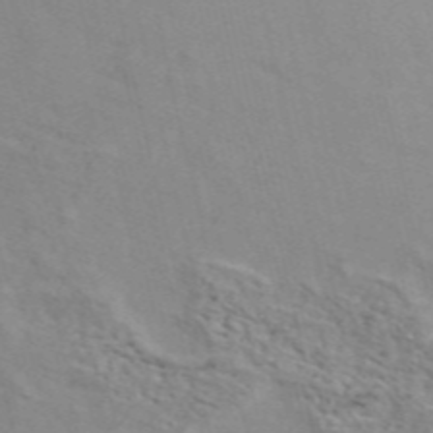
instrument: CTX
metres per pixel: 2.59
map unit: ANa
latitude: 49.9528
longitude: -73.5560
